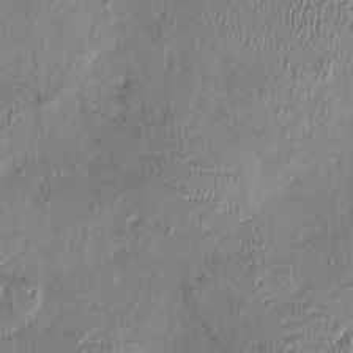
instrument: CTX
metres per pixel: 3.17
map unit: Nhu
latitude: -0.9542
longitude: -14.3279
